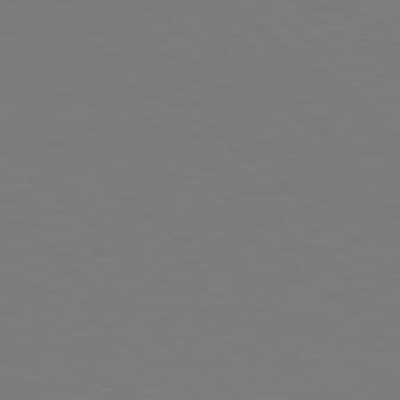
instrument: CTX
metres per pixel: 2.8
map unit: Hpe
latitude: 78.8947
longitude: -166.0255
